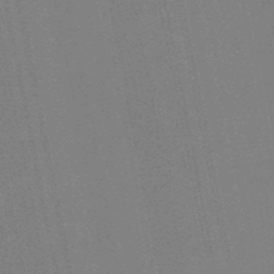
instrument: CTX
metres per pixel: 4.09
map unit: eHb
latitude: -49.3888
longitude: 67.4076
